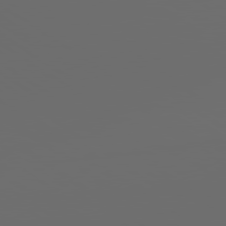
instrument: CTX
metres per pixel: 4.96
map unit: lApd
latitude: 79.7072
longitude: 164.0661
